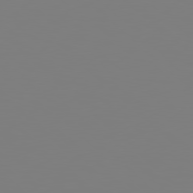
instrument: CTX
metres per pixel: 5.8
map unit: Hpe
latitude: 78.8380
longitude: -167.4237
